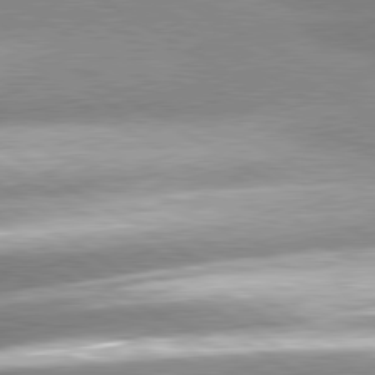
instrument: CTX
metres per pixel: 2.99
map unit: lApd
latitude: 80.4601
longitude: -154.4979
